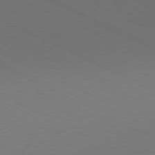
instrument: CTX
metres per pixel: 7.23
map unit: Hpe
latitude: -81.1809
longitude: 13.6911
